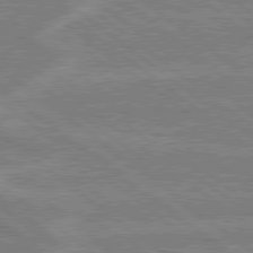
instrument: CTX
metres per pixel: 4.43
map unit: lApd
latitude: 78.9325
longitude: -160.5923
